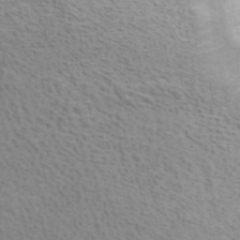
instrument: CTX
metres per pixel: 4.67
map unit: ANa
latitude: 41.6883
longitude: 14.3684
